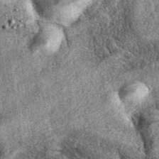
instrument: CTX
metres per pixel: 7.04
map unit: eAb
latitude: 39.3293
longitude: 108.8219
